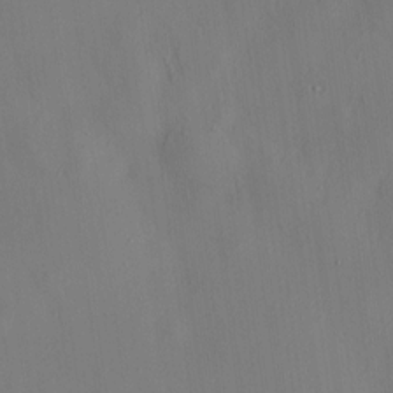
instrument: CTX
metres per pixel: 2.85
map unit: HNhu
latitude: 8.8569
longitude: 14.4629
